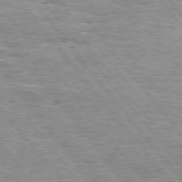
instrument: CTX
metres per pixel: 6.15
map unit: Hpe
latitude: 75.1214
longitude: -139.4804
